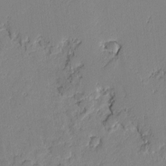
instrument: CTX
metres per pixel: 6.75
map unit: lAvf
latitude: -2.0472
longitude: -108.3845
